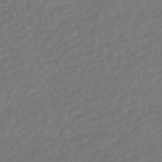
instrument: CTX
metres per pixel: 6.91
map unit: HNhu
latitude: -46.1794
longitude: 103.3132
